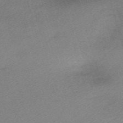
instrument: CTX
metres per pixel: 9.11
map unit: eHh
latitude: -61.9367
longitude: 53.3131
